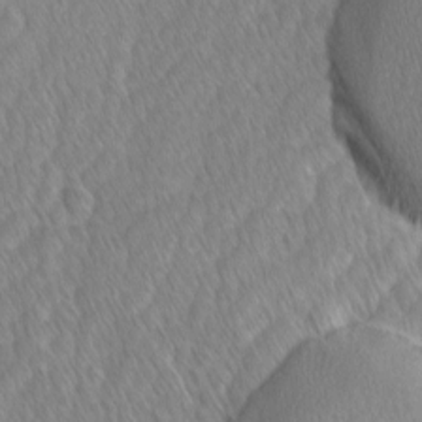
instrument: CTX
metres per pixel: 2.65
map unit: Ave
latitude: -1.1809
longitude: -114.0444
